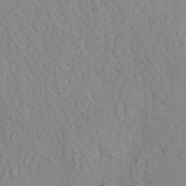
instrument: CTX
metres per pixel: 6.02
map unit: Ave
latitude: 24.0822
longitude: -133.8205
